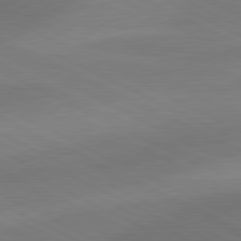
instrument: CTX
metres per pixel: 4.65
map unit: lApd
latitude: 81.0647
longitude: 126.6329
